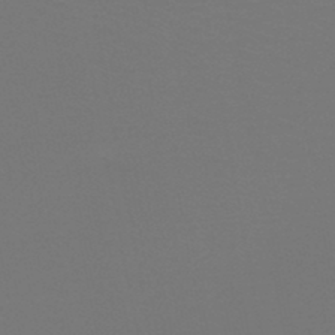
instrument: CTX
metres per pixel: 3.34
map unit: HNb
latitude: -47.0297
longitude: -44.2333
